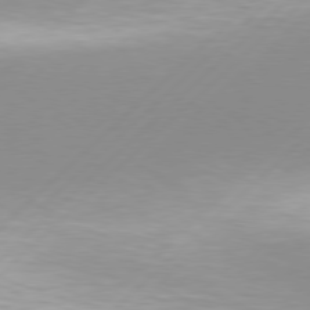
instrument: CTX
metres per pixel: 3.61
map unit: Hpe
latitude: 77.7827
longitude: -131.8017
